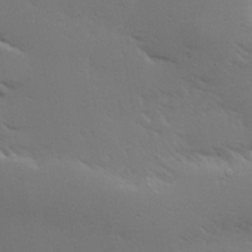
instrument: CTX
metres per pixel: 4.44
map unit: Hve
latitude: 24.4978
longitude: -98.0255
